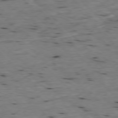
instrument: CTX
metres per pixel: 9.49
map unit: Ap
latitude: -77.5966
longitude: -89.5372
